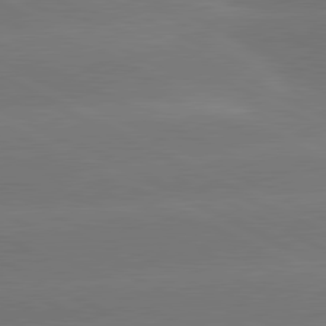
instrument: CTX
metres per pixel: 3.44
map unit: lApd
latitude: 81.0080
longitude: -147.8395
